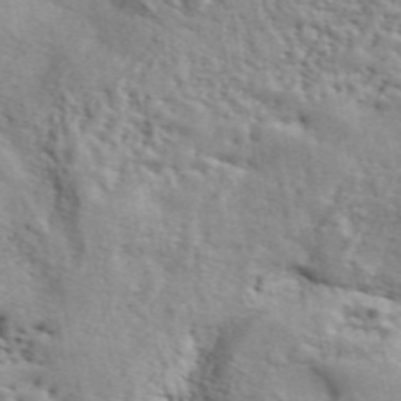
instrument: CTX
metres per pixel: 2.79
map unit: ANa
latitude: 49.5182
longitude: -79.5371
